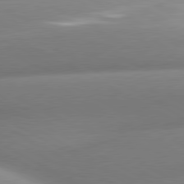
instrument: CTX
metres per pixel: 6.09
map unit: lApd
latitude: 80.1956
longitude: -158.4790
